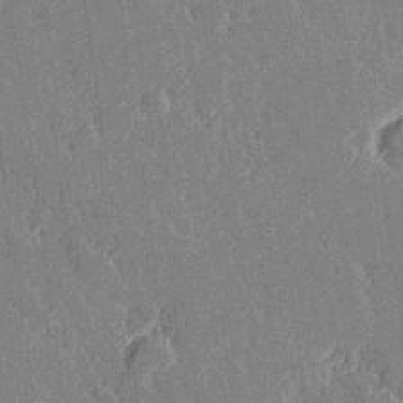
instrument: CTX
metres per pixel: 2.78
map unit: Hve
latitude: 27.0270
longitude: 145.5966
